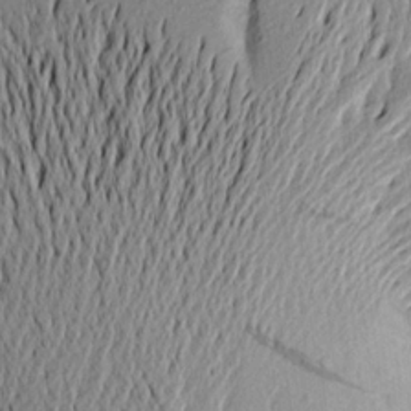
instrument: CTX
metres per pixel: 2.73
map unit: Aa
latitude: 19.3859
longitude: -148.8758
